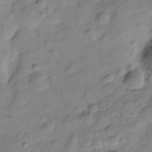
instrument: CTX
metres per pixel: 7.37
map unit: Hve
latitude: -29.1998
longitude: 93.0864
